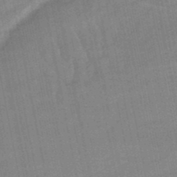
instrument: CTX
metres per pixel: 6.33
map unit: lHb
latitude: -48.9164
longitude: 74.6330
